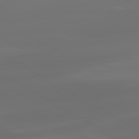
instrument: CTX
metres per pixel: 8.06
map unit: lApd
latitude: 80.2522
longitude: -91.6316
